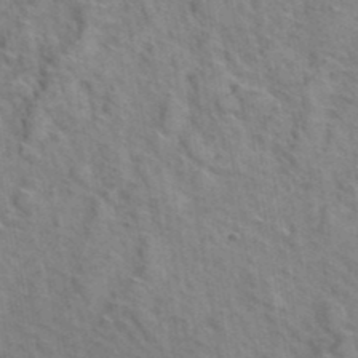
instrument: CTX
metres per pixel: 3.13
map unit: Hto
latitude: 38.7435
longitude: -45.0269
